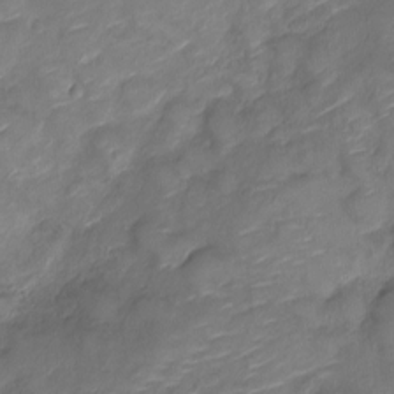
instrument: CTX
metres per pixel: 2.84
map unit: Nve
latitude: -17.5966
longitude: 107.3321
